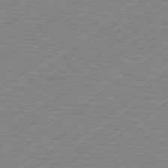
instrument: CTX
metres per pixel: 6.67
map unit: Hpe
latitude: 79.2537
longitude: -120.2712
